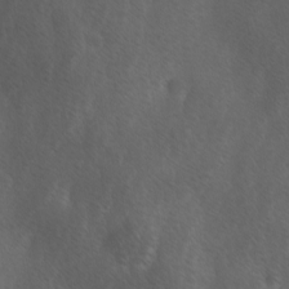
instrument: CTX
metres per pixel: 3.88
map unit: Ave
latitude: -0.4440
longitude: -112.8569
